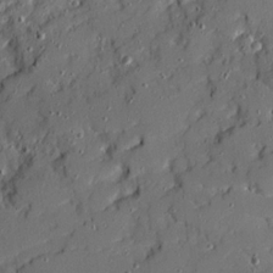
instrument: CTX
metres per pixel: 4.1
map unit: Ave
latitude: 19.4426
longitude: -128.9891
